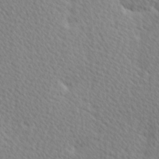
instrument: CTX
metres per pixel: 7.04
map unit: Hve
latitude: 2.1955
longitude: -121.5938
